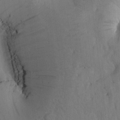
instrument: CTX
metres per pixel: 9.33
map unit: Htu
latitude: -0.1039
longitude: 173.5777
